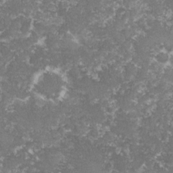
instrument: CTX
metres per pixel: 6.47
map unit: lHvf
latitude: -16.1039
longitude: -99.3292
